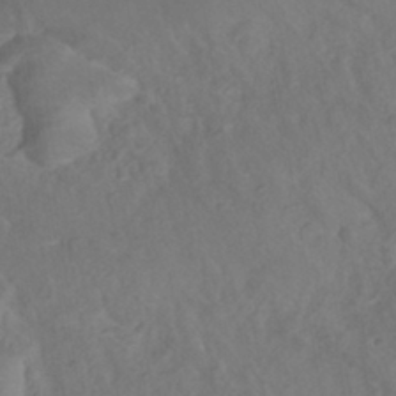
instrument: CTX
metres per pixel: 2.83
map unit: HNhu
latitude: -40.4251
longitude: 108.5952
